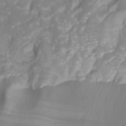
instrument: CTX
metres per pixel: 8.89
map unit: Htu
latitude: -12.7841
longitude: -72.1956
